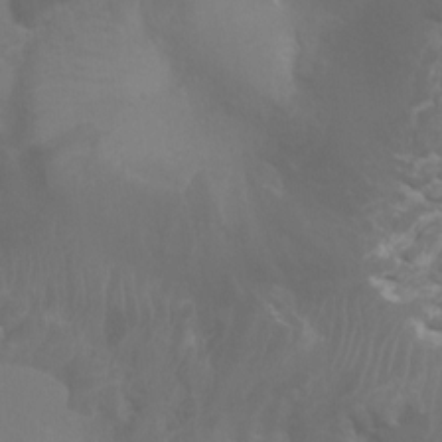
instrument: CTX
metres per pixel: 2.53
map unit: Ht
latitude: 1.6882
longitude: -20.8758
